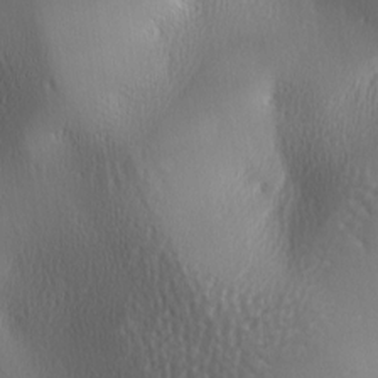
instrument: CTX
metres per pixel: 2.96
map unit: lAa
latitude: -5.8422
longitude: -123.3860
